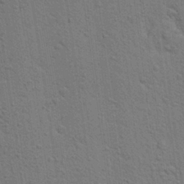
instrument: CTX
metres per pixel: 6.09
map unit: Aa
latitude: 24.5167
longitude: -147.1592
